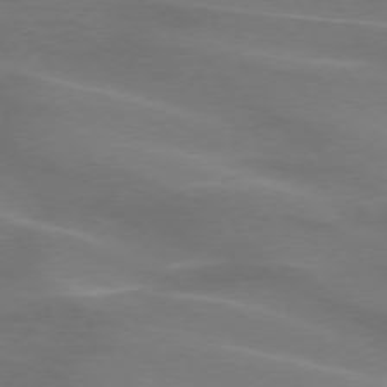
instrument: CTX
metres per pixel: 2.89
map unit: lApd
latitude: 74.2334
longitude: -61.4237
